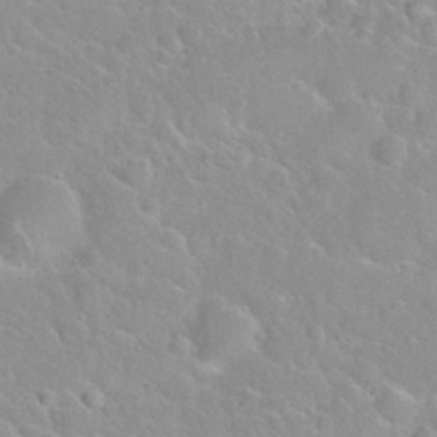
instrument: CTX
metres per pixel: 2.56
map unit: Nhu
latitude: 30.4412
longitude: -50.9324
